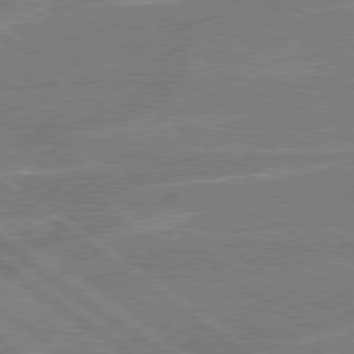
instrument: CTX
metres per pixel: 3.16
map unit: Hpe
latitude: 78.6113
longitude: -130.3468
